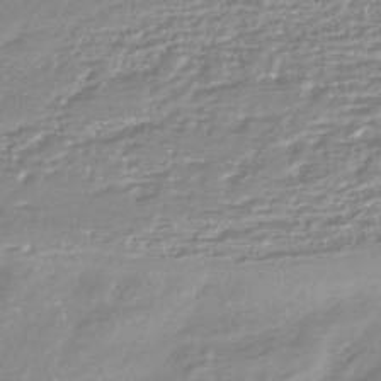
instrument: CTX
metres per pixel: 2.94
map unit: HNhu
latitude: -44.8219
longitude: 96.4251
